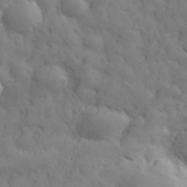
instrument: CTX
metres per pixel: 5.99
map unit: eHh
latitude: 31.7072
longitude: -69.1592
